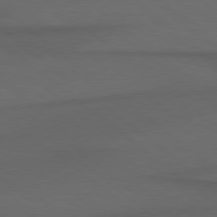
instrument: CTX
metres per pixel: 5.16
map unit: lApd
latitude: 78.6302
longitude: -177.4048
